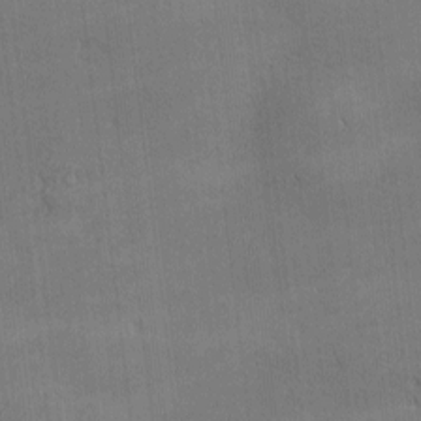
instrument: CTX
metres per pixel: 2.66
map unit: Nhu
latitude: 0.9513
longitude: -78.8947
